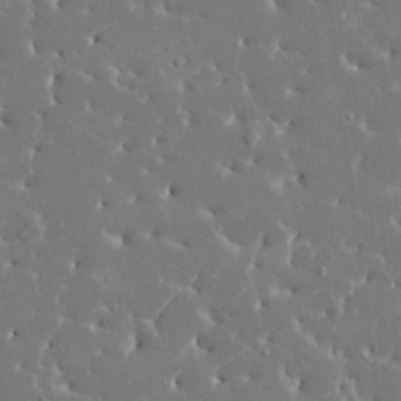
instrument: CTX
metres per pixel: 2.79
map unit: HNhu
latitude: 6.4979
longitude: -4.8380
